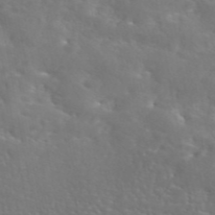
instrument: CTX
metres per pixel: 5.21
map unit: eAb
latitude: 45.4237
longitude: 125.7478
